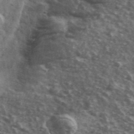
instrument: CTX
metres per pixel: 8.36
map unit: Ave
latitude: 39.6883
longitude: -109.7449
